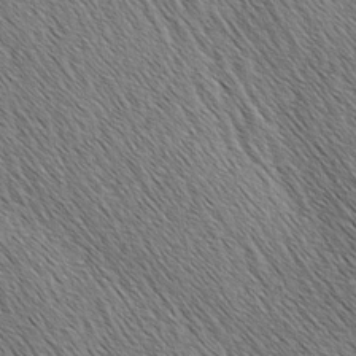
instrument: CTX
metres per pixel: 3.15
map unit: lAa
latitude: -3.5588
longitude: -122.1011
